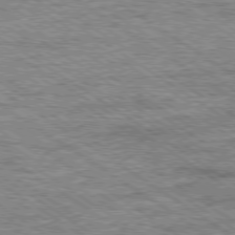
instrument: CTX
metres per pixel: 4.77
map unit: Ap
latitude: -79.9178
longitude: -78.9892
